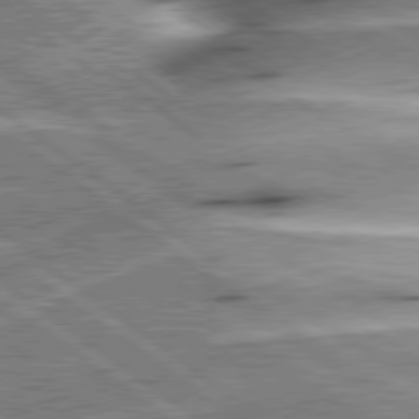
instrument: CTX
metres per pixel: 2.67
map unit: lApd
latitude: 79.6505
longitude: -156.2522
